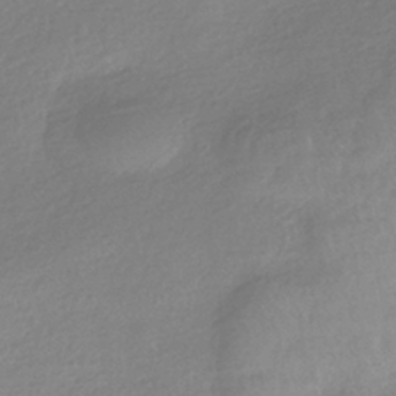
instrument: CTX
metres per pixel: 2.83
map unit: HNhu
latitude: -40.9164
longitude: 94.8786
